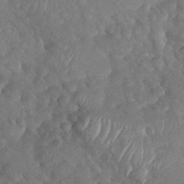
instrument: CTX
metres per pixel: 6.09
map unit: Nhu
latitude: -30.2361
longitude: -60.5357
